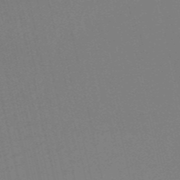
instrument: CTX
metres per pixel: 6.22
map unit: HNb
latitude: -53.4454
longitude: -49.3482
